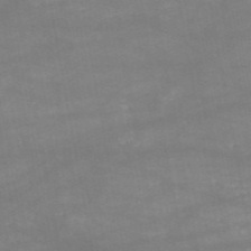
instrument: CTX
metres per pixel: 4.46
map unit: HNb
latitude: -52.4251
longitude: -39.5938
